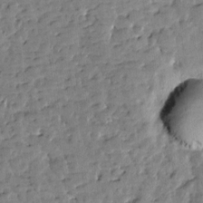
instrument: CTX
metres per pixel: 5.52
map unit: Htu
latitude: 1.5182
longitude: -179.4805
